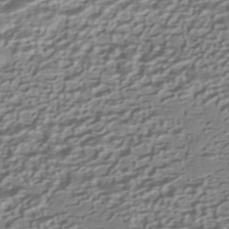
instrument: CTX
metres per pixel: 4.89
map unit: HNhu
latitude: -42.2172
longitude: 100.4817
